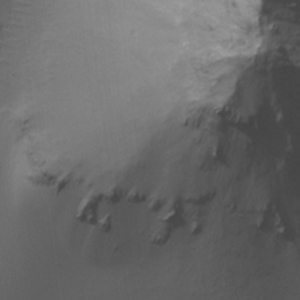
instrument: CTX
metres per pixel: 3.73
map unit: Ht
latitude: -15.9556
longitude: -49.5938
